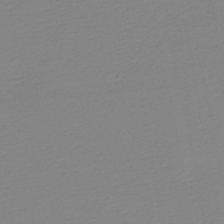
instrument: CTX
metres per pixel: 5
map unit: lHb
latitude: -48.5574
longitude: 65.4644
